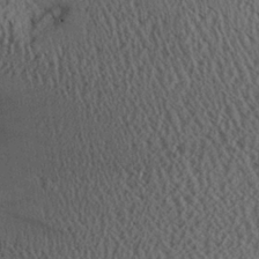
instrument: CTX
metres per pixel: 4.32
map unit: Aa
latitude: 26.2901
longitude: -134.1577
